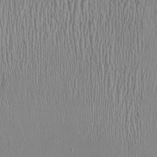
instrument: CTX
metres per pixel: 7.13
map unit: HNhu
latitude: -1.0487
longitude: -1.6316
